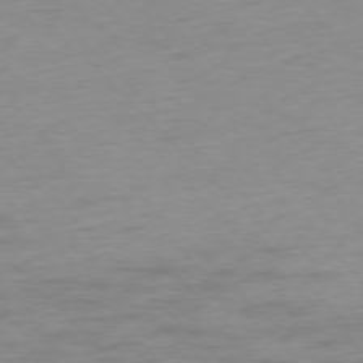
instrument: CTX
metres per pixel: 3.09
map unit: Ap
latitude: -77.5210
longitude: -82.8380
